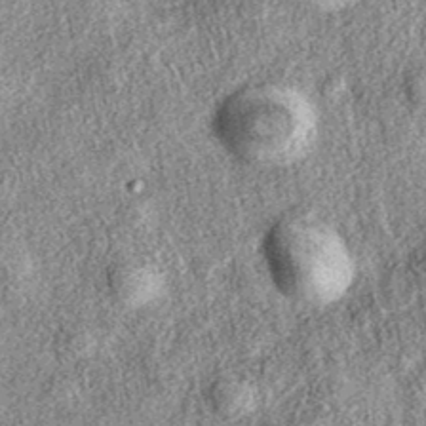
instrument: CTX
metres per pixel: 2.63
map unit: eAb
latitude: 38.1578
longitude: 109.0108
